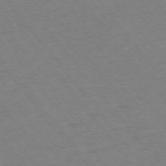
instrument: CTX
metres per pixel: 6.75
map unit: Ap
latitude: -75.2376
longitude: -81.6694
